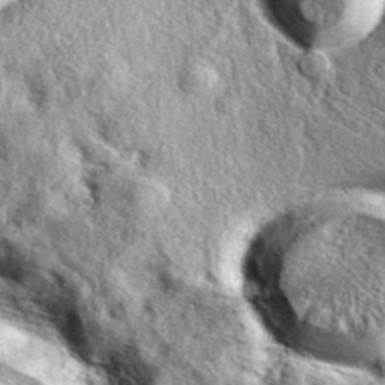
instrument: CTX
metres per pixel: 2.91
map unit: eAb
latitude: 38.5546
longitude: 109.5210
